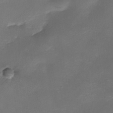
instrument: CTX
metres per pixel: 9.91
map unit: Nhe
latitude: -19.1053
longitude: 145.5588
